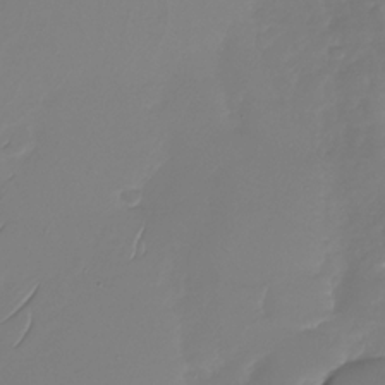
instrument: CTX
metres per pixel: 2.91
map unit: Nhu
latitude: -29.7100
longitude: -59.2537
